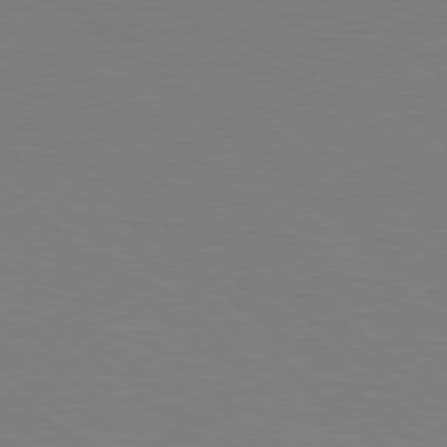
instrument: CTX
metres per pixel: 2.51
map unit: Hpe
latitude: 78.2334
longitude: -172.7624
